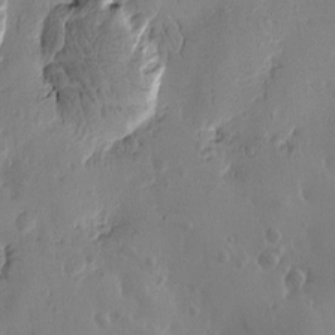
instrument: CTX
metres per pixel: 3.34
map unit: Htu
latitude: -1.5588
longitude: -177.3104
